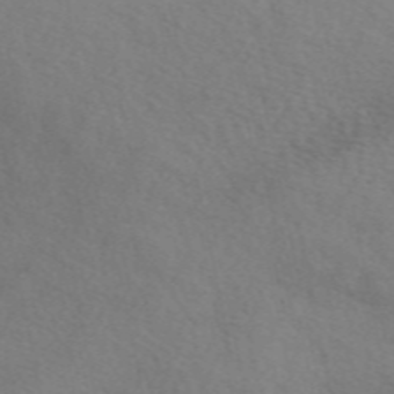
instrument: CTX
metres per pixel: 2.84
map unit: eAb
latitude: 50.4601
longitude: 117.4076
